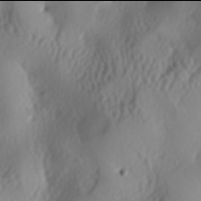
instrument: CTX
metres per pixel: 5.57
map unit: lAa
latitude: -6.0094
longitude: -124.1578
